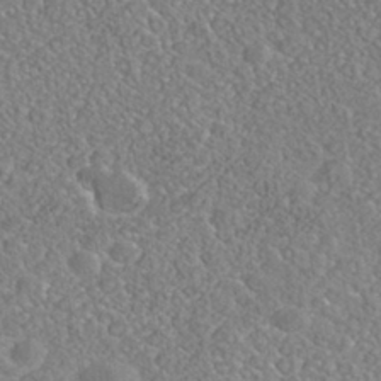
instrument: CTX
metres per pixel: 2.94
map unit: Nhe
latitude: -40.7463
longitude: -101.2537
